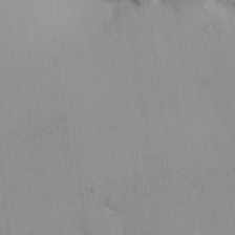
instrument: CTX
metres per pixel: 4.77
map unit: eHh
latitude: -0.1984
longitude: 17.7478
